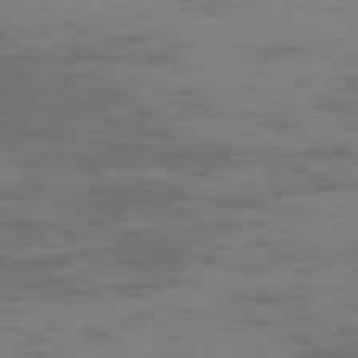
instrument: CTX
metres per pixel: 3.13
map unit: Hpe
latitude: -73.4076
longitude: 5.0864
